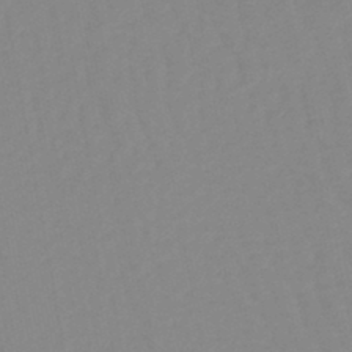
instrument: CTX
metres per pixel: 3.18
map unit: lHb
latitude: -44.5952
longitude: 77.4643
